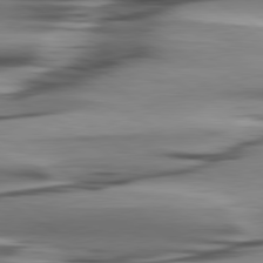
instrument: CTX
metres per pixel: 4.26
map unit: lApd
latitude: 80.4601
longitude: -121.5182
